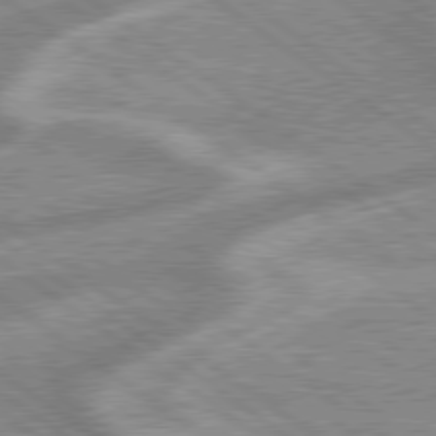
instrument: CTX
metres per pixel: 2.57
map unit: lApd
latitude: 79.2915
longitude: -169.2537
